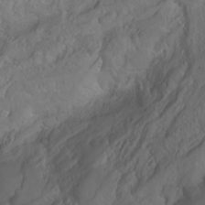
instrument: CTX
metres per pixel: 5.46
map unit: Ht
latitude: -0.6141
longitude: -45.6316
